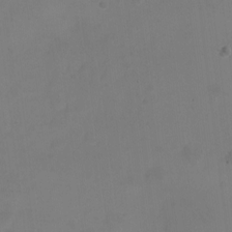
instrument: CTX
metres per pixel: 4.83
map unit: Ht
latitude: 1.1025
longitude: -44.7813
